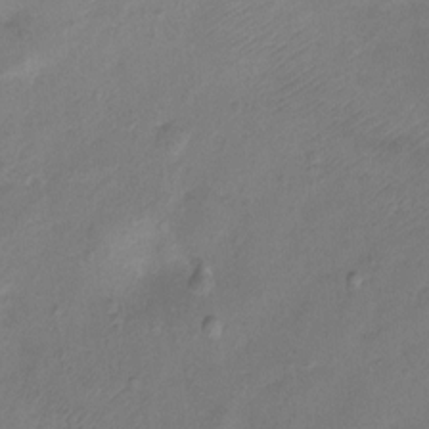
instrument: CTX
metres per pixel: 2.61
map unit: Ht
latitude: 1.8016
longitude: -33.0270
